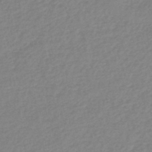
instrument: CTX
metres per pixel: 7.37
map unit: eHb
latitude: -45.0298
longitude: 84.2739
